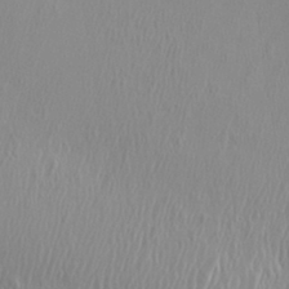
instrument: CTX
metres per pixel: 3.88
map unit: eHh
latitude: 34.0444
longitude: -133.1592
